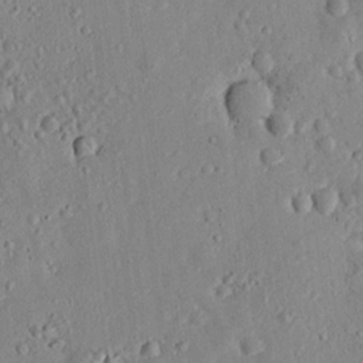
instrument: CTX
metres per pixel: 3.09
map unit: lHvf
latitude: 14.7247
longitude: 179.2943
